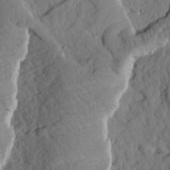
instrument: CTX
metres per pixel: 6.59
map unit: Htu
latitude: 1.5371
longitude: 176.3306
